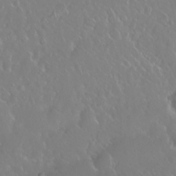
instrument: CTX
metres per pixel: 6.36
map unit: Nhu
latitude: 25.6127
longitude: -58.5924
